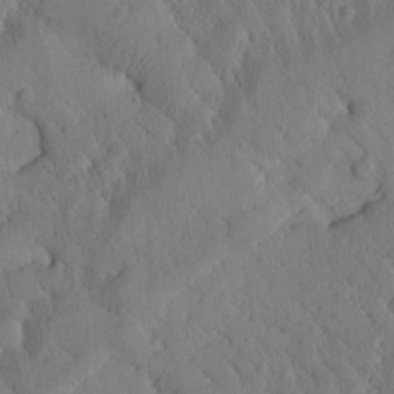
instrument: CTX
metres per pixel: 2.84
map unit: Htu
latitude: 0.4223
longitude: 176.0283
